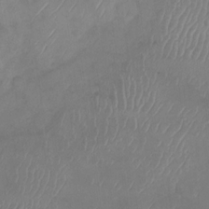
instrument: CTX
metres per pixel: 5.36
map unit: Nhu
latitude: -28.9920
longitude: -63.3860
